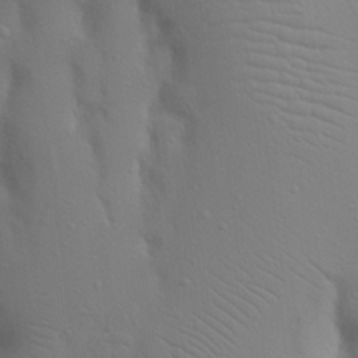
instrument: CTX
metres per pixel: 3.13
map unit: Nhu
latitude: 20.3468
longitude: -73.7828
